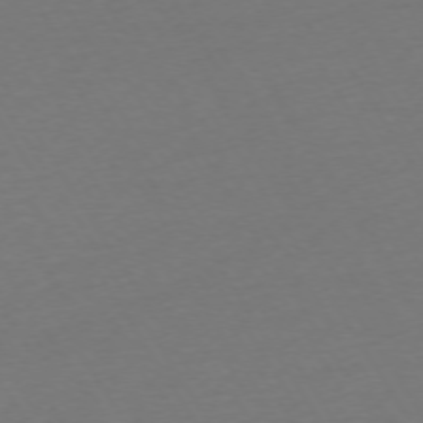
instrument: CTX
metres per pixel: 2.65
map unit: Ap
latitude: -74.5952
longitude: -68.3090
